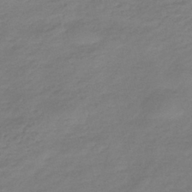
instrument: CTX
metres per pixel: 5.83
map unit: HNb
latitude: -41.8989
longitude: 50.5007
